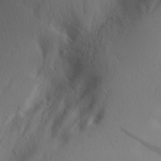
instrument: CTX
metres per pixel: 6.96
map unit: Aa
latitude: 28.4034
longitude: -146.2334
